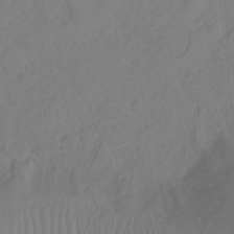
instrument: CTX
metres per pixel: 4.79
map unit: Ht
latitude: -10.8786
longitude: -27.4049
